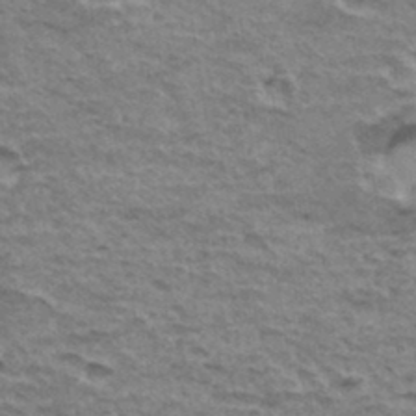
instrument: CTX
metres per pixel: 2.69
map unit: Hto
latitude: 35.6127
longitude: -43.3860
